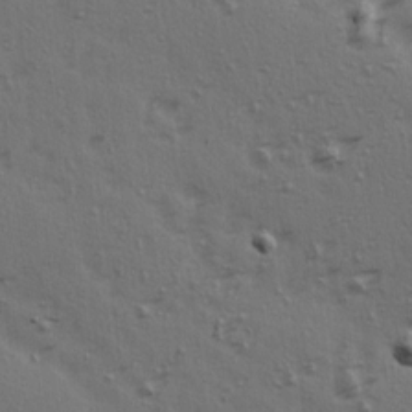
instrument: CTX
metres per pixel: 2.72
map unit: Ave
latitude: 14.5924
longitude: -105.8395
